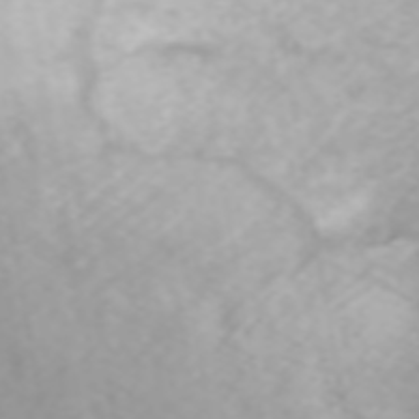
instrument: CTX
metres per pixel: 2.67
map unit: ANa
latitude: 44.7435
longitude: 22.1606
